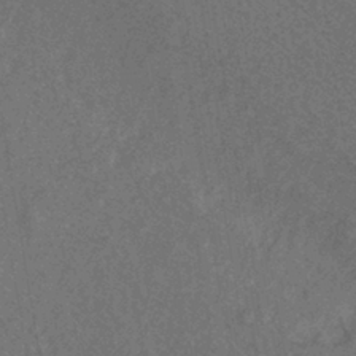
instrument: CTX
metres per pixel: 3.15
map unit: HNhu
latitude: -40.0661
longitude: 98.5007
